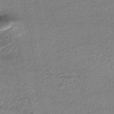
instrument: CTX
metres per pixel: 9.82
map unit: HNhu
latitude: -47.4832
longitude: 102.6141
